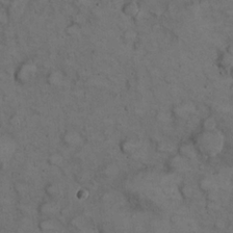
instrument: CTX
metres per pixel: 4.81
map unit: eHh
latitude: 22.8191
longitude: -60.2333
